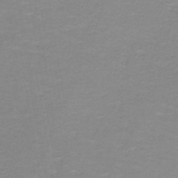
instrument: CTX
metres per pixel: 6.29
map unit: lHb
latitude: -41.1998
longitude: 56.5574
